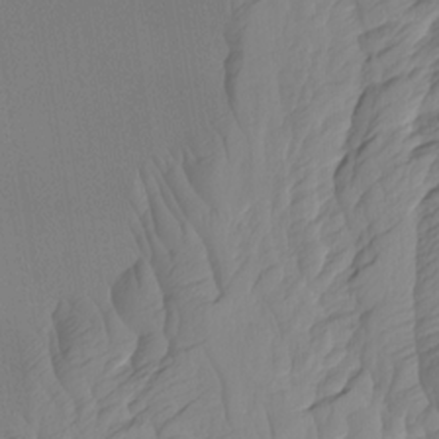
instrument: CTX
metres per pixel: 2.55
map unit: Htu
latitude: -7.5399
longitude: -67.3859
